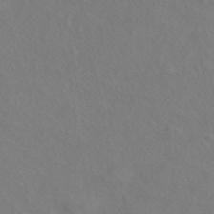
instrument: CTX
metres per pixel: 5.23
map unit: ANa
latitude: 43.7828
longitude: 27.4076
